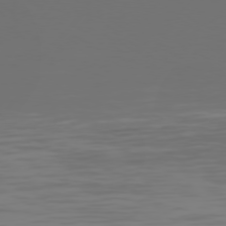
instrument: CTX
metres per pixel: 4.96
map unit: Hpe
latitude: 75.2537
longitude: -128.4790
